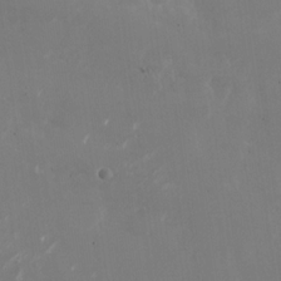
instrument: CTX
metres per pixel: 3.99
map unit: Nhu
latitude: -27.9745
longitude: -75.5749
